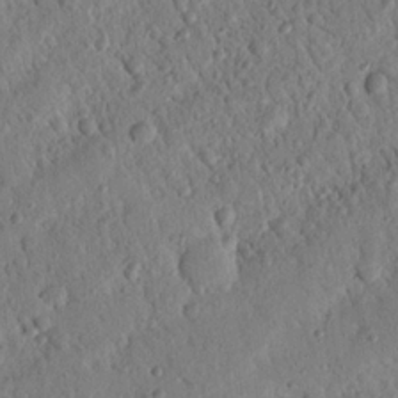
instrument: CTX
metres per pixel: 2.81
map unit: Nhu
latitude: 20.8191
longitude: -77.9339
